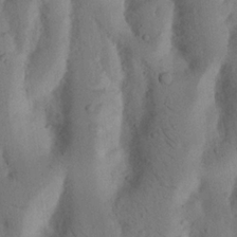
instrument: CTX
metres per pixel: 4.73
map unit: Nhu
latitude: 18.3278
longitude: -75.7639
